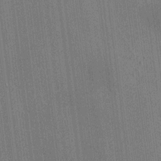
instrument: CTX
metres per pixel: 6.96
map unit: HNhu
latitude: 8.4034
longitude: 15.5588
